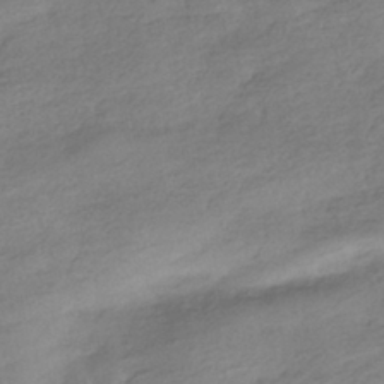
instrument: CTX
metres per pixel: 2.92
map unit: HNhu
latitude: -40.7085
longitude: 98.1039
